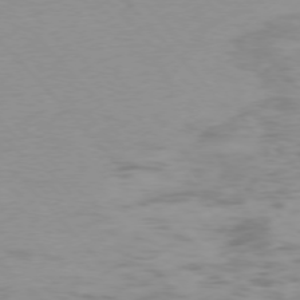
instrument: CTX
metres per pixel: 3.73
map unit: Ap
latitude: -76.4251
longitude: -69.8017
